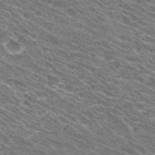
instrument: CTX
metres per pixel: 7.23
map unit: Hto
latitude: 30.6302
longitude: -43.7450
